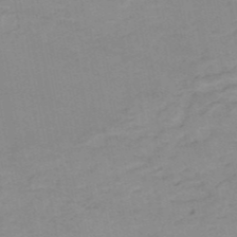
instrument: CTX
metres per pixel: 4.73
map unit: HNb
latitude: -51.9178
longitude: -51.9906
